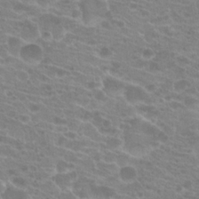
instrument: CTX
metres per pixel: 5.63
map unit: Hto
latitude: 21.3482
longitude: -40.4601
